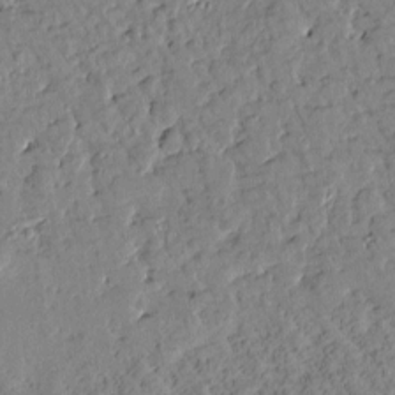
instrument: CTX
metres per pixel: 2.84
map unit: Htu
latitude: 0.5923
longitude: 176.8786
